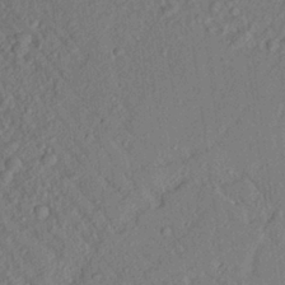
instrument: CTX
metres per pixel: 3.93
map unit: Aa
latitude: 23.1970
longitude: -147.4994
